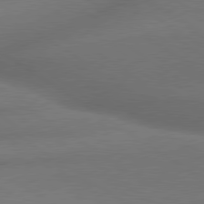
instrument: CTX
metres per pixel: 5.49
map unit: lApd
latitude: 79.6883
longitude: -154.4034
